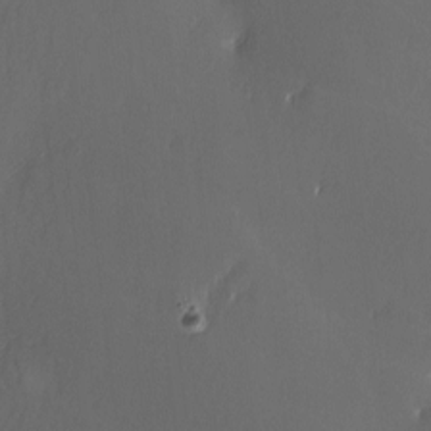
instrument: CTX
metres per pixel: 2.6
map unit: Ave
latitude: -6.1983
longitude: -120.8569
